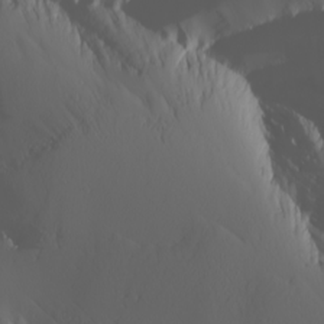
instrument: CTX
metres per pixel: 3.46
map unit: Nhu
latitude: -5.5966
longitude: -92.9135
